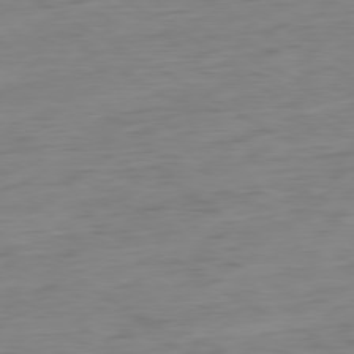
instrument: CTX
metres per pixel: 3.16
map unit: Hpe
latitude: -80.5007
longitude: 24.3495
